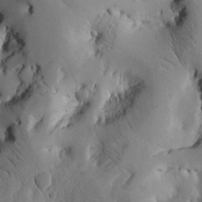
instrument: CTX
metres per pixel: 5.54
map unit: Htu
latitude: -3.1242
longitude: 168.9541
